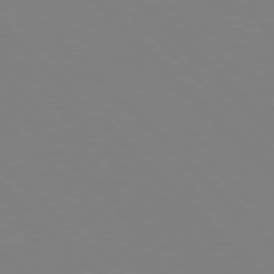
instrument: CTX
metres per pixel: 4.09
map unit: Hpe
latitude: 77.7260
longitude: -174.7624
